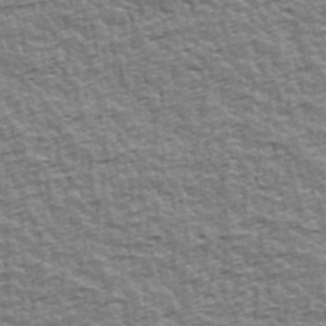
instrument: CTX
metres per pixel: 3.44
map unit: Ave
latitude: 42.4979
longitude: -112.4790
